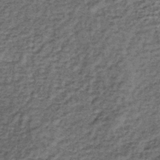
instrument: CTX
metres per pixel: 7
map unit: lHb
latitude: -38.3873
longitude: 66.0850
